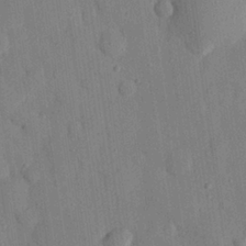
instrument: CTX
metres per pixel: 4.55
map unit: eHh
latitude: 27.2915
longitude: -76.6679
